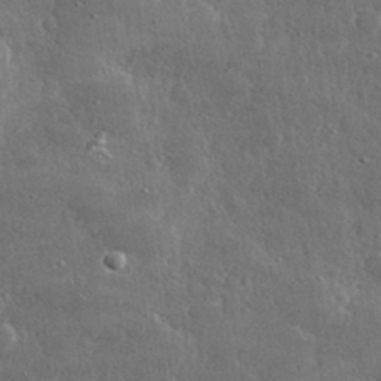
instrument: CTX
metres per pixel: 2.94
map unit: lHvf
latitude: 31.3482
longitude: -90.7057
